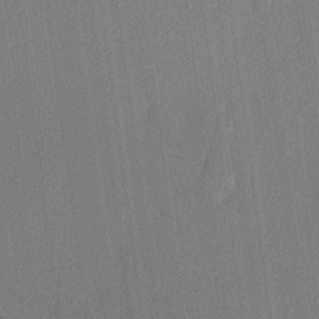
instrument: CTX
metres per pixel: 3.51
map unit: lHvf
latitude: 20.1956
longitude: 141.4265
